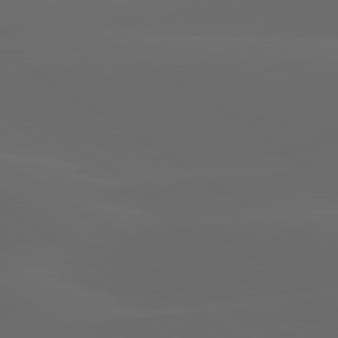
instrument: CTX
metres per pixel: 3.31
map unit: lApd
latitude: 80.0822
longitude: -94.7813
